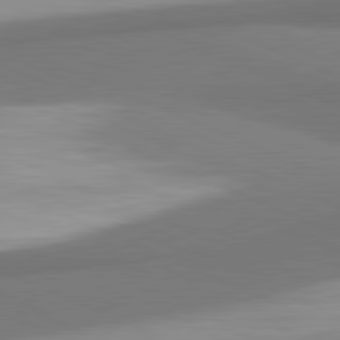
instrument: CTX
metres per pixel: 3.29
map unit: lApd
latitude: 81.5182
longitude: 163.5588
